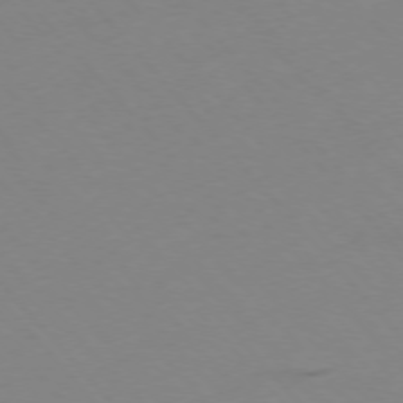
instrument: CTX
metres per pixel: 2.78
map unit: Hpe
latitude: -76.2739
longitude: -19.5182
